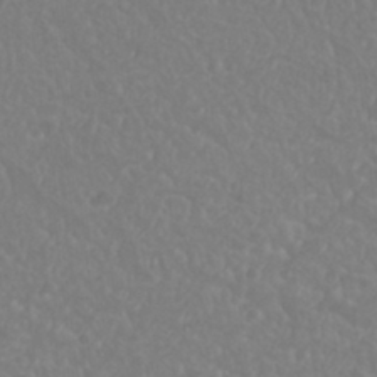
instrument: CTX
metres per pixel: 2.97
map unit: Nhu
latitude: 23.7072
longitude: -63.9150
